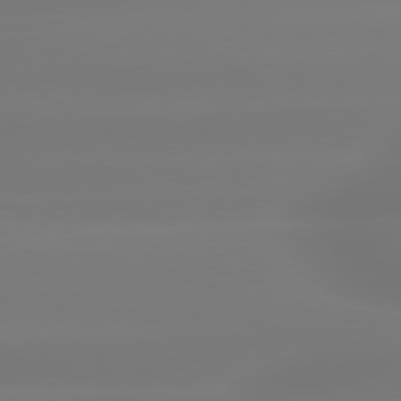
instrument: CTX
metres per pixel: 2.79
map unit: lApd
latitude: 79.6505
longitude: -136.8947
